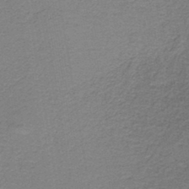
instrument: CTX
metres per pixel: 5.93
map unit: HNb
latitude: -43.6532
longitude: 49.4077
